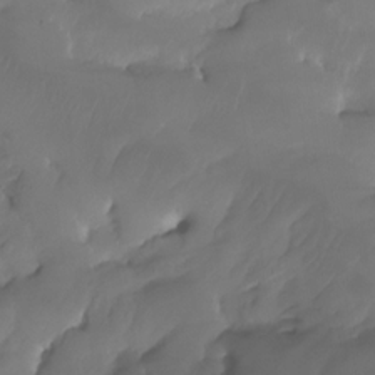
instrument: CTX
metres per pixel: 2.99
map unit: HNhu
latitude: -24.3684
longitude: 50.8408
